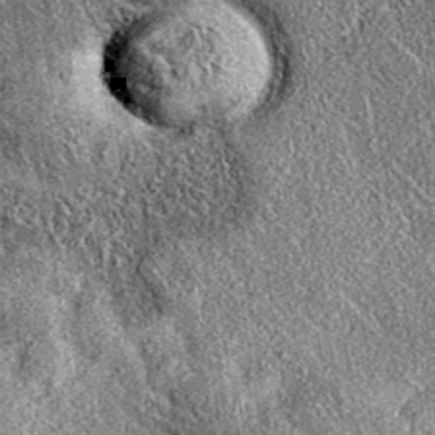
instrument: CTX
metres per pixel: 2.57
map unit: eAb
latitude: 37.1592
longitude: 111.0298
